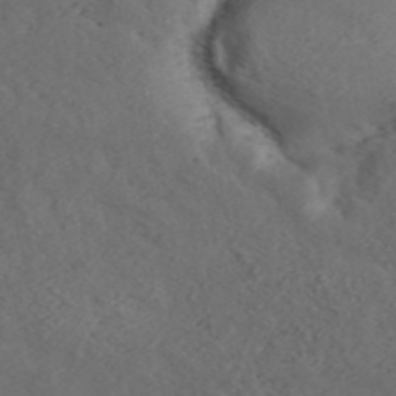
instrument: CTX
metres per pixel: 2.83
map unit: ANa
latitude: 45.3670
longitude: 21.2376
